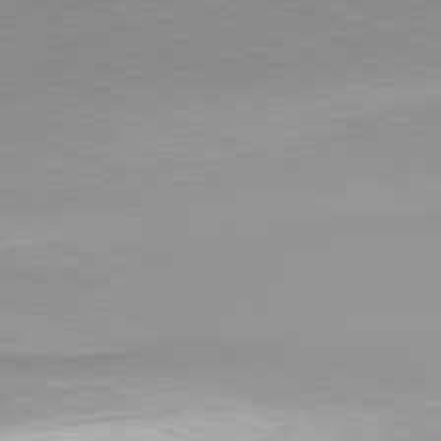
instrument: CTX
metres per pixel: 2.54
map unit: Hpe
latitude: -81.8045
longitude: 15.0298
